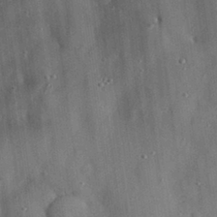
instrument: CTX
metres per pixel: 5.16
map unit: eHh
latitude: 30.0255
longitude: -71.9339
